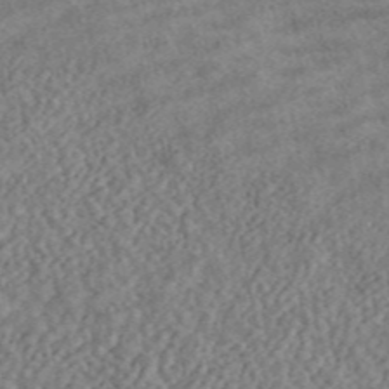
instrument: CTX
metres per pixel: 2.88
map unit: ANa
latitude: 46.4034
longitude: 50.4818
